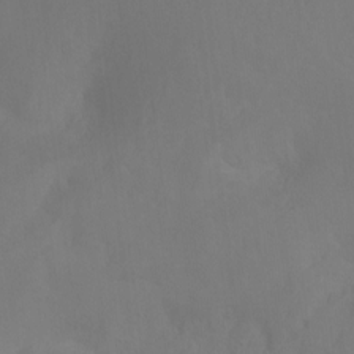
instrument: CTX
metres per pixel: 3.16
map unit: Ht
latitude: -9.8611
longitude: -39.7450
